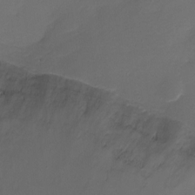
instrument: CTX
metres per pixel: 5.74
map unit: Ht
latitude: 1.1025
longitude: -35.0080
